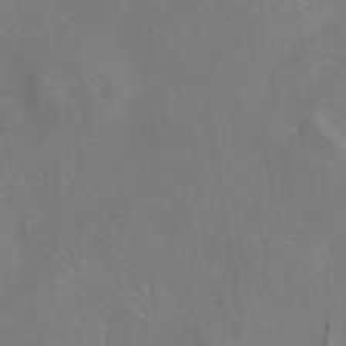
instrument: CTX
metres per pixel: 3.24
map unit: eAb
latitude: 45.8583
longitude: 109.5966
